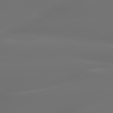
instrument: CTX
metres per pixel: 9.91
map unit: lApd
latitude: 79.9906
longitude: -138.1767
